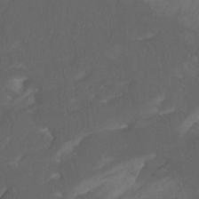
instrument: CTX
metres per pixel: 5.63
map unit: Htu
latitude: -11.6344
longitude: -73.8772
